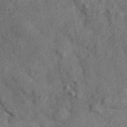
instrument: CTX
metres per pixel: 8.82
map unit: ANa
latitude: 45.5182
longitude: 46.0850
